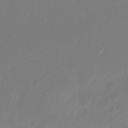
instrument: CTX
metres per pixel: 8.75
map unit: Nhu
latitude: -26.9919
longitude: -74.1767
